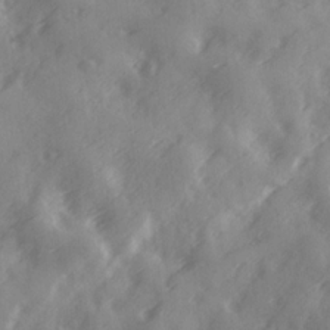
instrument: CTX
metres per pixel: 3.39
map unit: Ave
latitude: 18.9136
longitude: -131.4616
